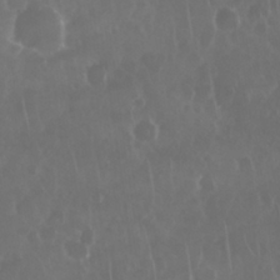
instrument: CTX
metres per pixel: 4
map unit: Nhu
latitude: 28.8191
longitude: -63.9150
